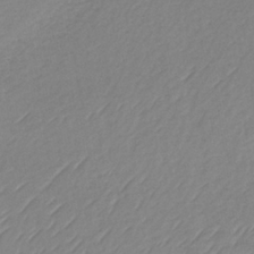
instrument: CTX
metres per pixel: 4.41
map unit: lHb
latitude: -36.7652
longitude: 70.4440
